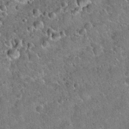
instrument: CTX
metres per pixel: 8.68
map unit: Hto
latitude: 19.2348
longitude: -50.1200
